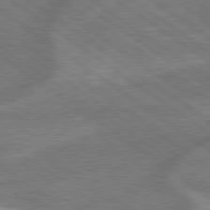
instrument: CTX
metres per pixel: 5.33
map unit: lApd
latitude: 79.2537
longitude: -171.6505
